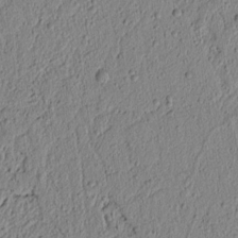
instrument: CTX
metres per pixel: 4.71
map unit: lAvf
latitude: 6.2522
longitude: 165.1998
